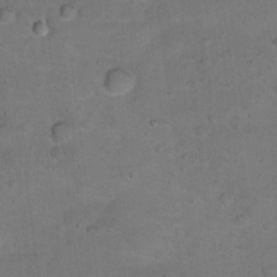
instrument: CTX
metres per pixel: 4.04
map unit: Hto
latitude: 15.9906
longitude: -37.2537
